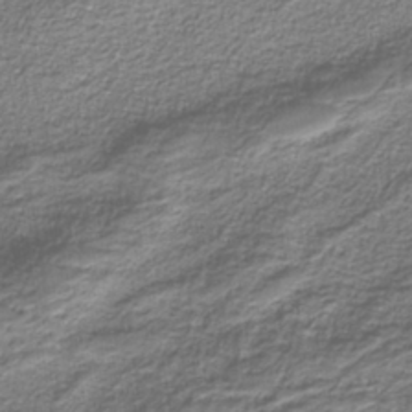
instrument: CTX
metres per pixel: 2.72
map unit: eAb
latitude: -38.4062
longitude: 52.8597
